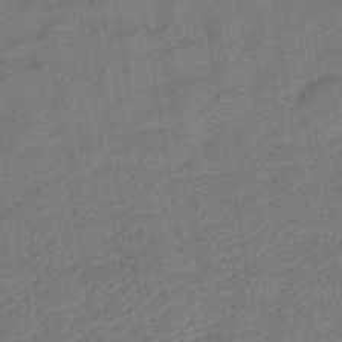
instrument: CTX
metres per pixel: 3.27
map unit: lHb
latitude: -38.5952
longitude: 74.2740
